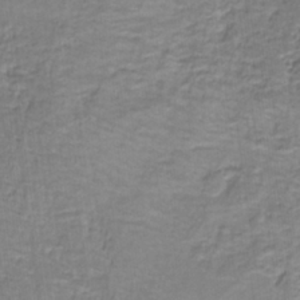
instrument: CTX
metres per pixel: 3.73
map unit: eAb
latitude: -37.0486
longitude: 52.6140
